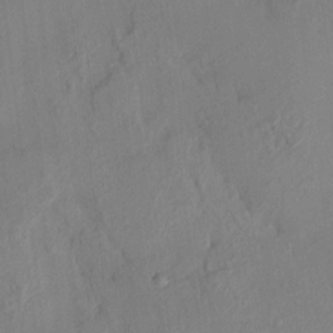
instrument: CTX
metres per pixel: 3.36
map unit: HNhu
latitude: 6.3089
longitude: -3.3481
